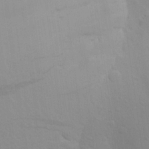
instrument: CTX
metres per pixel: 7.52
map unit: Aa
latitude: 24.3467
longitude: -145.4048
